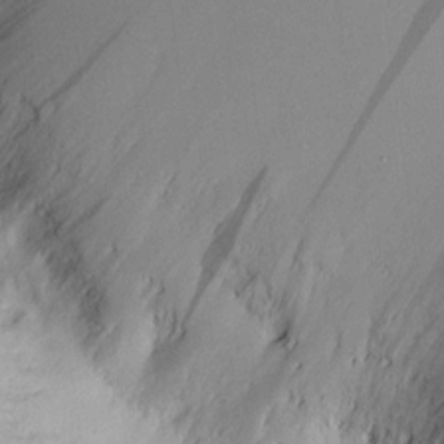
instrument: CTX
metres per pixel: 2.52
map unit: lAvf
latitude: 8.7624
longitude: 166.9920
